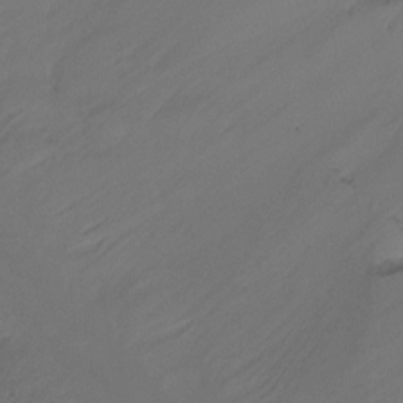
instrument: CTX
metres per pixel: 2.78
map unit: Ht
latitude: -15.5777
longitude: -49.4048
